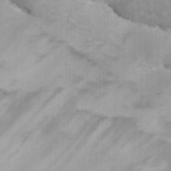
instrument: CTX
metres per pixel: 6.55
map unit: ANa
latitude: 41.2536
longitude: 34.3873
